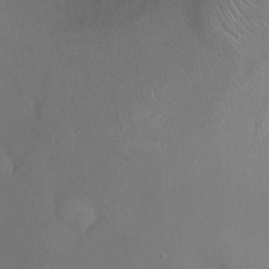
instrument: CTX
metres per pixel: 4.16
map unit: Ht
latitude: -0.7275
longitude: -45.5371
